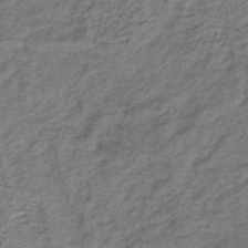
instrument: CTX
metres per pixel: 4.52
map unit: lHb
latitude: -40.7652
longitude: 62.2928
